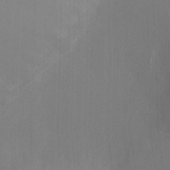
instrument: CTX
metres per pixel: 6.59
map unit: Ht
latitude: -6.0850
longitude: -26.6491
